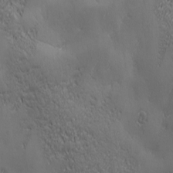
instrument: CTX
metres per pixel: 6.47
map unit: Ave
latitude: 2.0633
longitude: -112.9891
